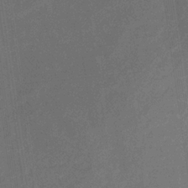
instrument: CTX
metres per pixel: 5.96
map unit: HNb
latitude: -32.3873
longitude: 57.1431
